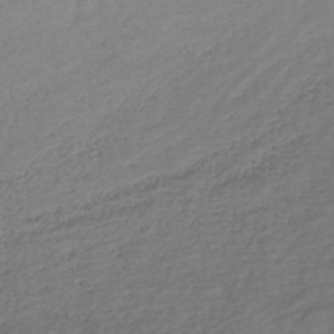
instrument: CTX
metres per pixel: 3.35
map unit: lHb
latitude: -34.4629
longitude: 66.3495
